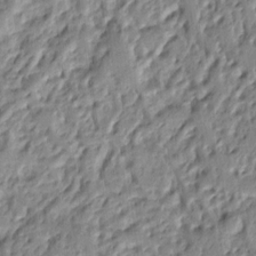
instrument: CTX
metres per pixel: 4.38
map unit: Ht
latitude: 7.8205
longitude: -77.6882
